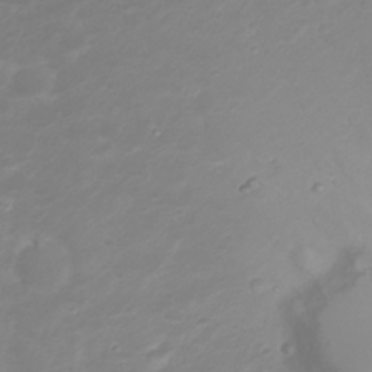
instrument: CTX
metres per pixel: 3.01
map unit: Nhu
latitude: 23.3104
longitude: -61.4804
